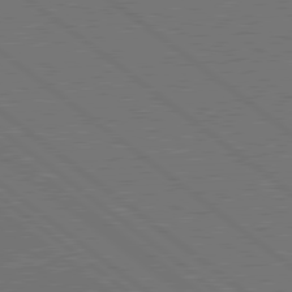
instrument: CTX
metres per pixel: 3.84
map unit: Hpe
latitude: 79.0648
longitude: -123.7639
